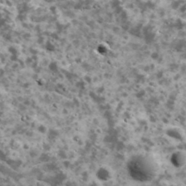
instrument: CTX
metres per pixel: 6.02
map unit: Ave
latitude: 18.0255
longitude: -134.7624
